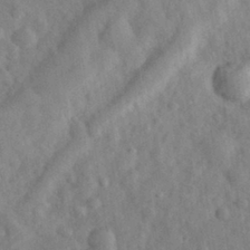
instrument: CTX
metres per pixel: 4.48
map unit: eHh
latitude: 31.0270
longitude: -70.6112
